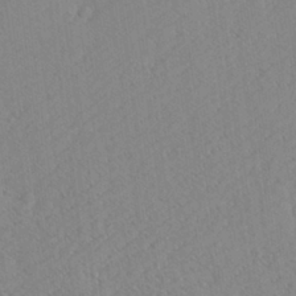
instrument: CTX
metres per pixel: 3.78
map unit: Aa
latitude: 17.7639
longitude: -142.3845
